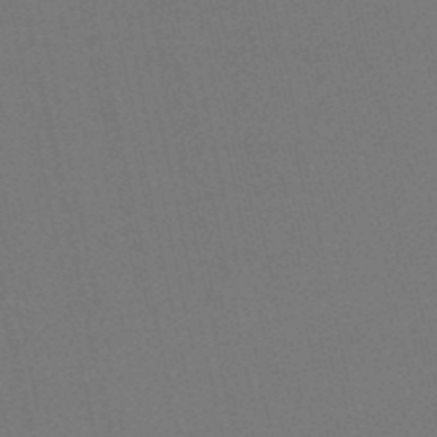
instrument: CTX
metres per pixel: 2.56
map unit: HNb
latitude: -49.7856
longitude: -52.4412
